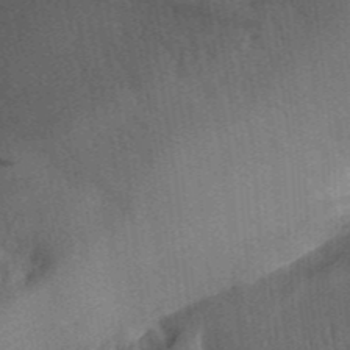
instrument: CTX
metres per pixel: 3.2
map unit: Aa
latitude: 30.3468
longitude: -142.0255
